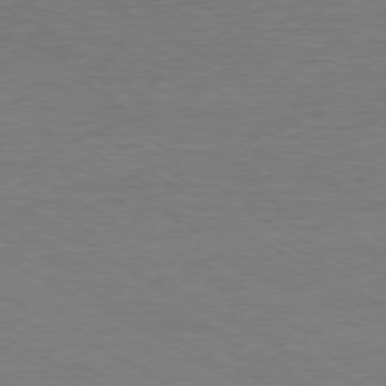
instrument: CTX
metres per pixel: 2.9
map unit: Ap
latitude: -80.4251
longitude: -86.2711
